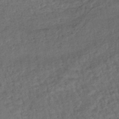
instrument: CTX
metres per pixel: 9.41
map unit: lHb
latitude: -39.9367
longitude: 72.6518
